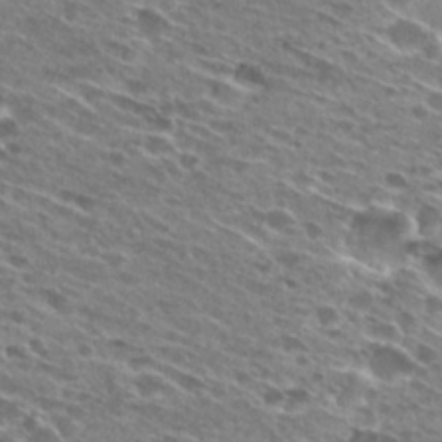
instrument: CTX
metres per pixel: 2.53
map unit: Hto
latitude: 27.4427
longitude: -43.3671
